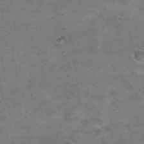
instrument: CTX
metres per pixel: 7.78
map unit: Hto
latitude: 22.8569
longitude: -48.4601
